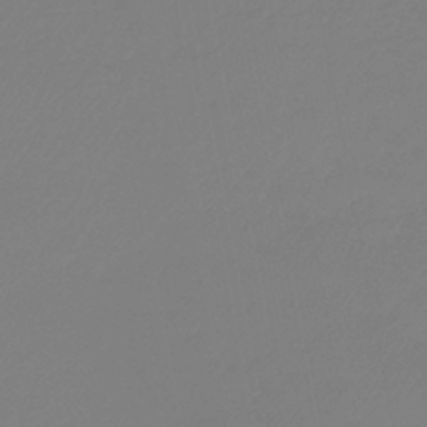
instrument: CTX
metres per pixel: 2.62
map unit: lHb
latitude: -42.4628
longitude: 75.8234
